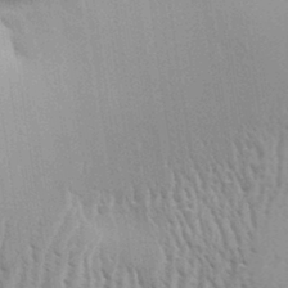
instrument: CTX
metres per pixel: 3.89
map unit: Aa
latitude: 31.4616
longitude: -140.1388
